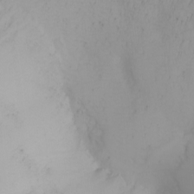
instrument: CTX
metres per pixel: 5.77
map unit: Nhu
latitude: -4.1039
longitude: -89.2159
